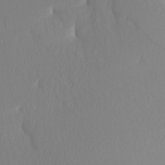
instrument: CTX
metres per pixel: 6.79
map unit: Nhu
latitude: -5.5966
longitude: -95.0270
